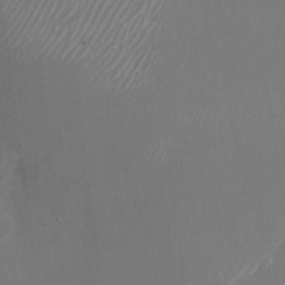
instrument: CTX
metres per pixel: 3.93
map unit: Nhu
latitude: -23.7100
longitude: -72.1767
